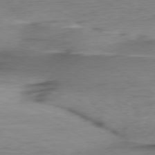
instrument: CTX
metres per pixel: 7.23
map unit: Ap
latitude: -76.5385
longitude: -76.5923
